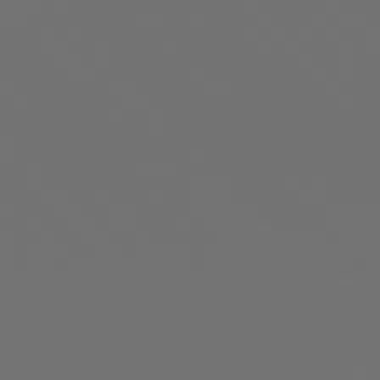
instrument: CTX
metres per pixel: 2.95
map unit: Ap
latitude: -76.2362
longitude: -62.9325
